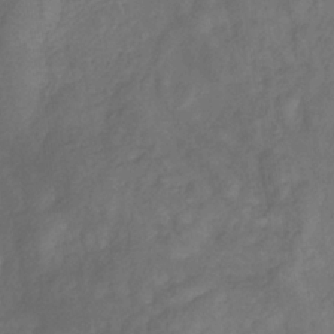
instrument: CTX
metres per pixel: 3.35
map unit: eHb
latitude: -32.7652
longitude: 72.3306
